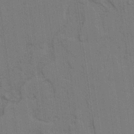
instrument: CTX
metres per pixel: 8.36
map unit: lAvf
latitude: 25.6882
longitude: -111.4993
